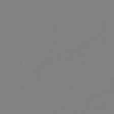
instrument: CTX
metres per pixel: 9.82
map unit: lHb
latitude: -46.5196
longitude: 72.1228
